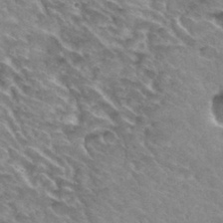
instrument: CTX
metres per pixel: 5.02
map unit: Hto
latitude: 31.9528
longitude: -46.0633
